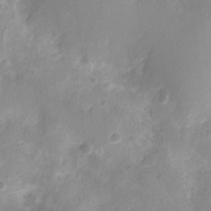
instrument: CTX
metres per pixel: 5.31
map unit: Nhu
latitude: 6.8758
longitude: -19.1403
